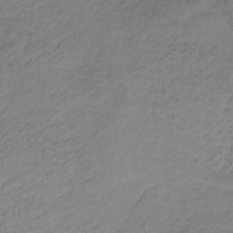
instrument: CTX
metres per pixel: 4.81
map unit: HNb
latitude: -33.9178
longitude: 62.8597
